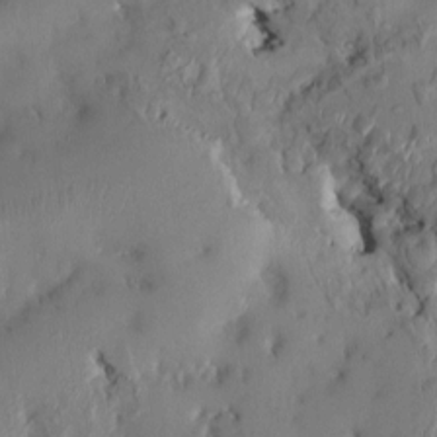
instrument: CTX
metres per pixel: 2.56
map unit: HNhu
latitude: 4.4790
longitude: -4.8569
